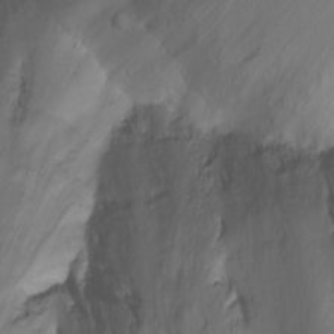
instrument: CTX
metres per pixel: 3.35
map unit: Ht
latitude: 1.0647
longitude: -36.5546
